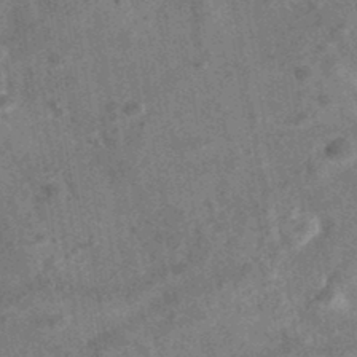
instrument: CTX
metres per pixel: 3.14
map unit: eAb
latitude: 35.4993
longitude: 115.9178
